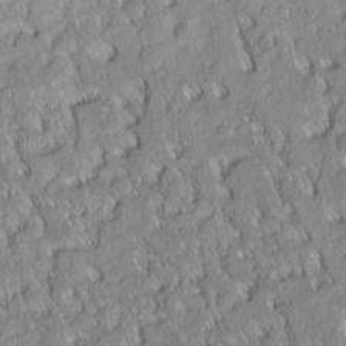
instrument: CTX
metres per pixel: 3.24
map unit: eHh
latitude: 7.1214
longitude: -76.1389
